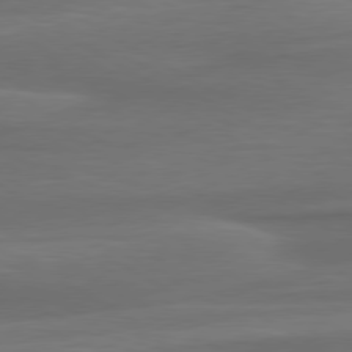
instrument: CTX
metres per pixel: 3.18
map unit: lApd
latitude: 79.1214
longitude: -114.7624
